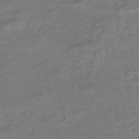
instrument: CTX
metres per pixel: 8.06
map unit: eHb
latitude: -46.2928
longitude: 88.0850
